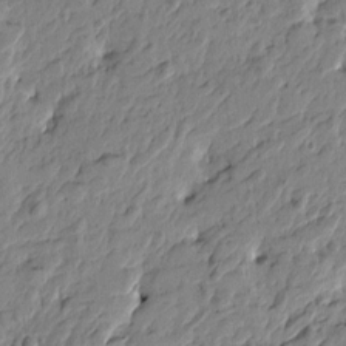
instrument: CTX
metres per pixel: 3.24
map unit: Htu
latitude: -4.8030
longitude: 179.1998
